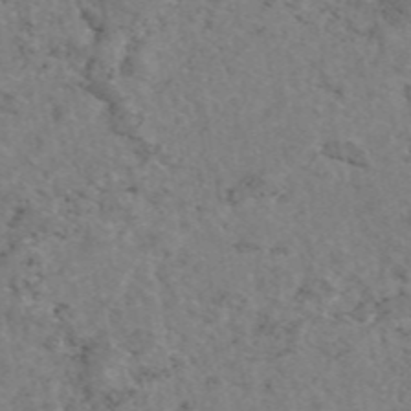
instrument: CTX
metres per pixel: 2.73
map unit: eAb
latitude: 47.1781
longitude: 113.3888
